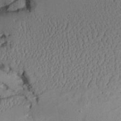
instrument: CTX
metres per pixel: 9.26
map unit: Aa
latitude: 10.3090
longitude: -128.3467
